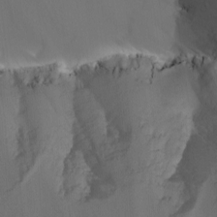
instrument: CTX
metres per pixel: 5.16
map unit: Nhu
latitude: -4.1039
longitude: -93.9339
